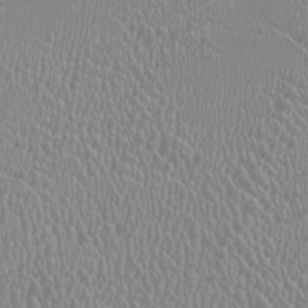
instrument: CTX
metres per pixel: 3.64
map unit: HNhu
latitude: -1.1620
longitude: 0.2173
